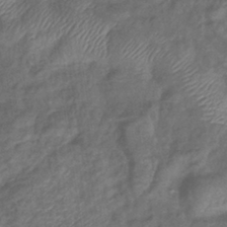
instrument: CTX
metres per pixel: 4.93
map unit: eHb
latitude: -39.8234
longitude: 78.7085
